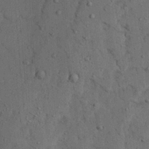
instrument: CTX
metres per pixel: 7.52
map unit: Ave
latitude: 23.7638
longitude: -133.8772
